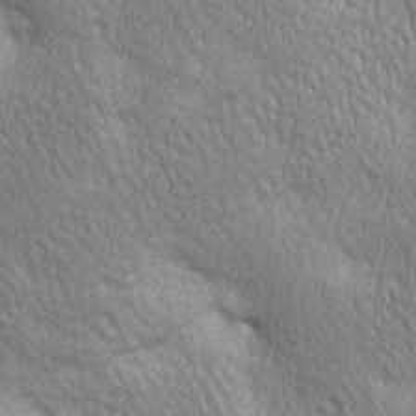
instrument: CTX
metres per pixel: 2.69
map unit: lAa
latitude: -7.9745
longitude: -126.0633
